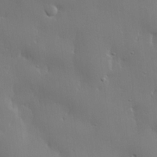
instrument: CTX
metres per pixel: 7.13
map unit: lHvf
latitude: 22.5357
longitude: 145.8234
